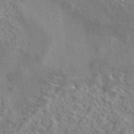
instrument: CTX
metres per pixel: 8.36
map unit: eAb
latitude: 42.4412
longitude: 110.0283
